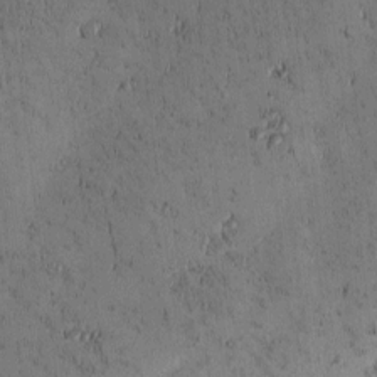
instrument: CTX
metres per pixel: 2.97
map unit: eHh
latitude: -1.0109
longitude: 19.4076
